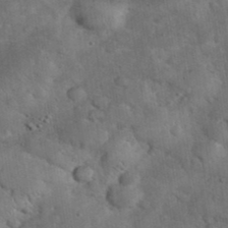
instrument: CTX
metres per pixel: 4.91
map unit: eHh
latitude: 37.2726
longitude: -67.0647
